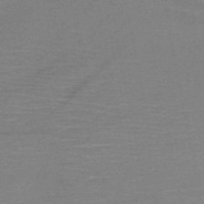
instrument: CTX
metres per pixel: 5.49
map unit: HNb
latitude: -49.6911
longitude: -42.7624
